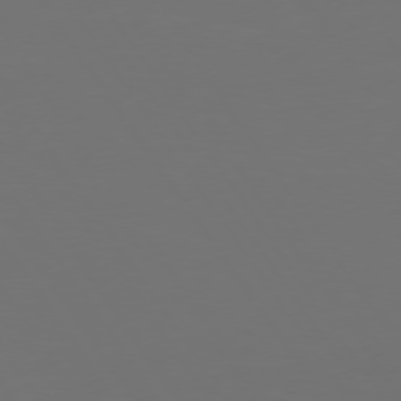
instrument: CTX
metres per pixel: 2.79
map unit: Hpe
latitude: 74.6679
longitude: -124.0255
